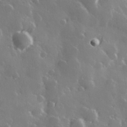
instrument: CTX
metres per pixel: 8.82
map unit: Hve
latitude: 28.8569
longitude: 146.7652
